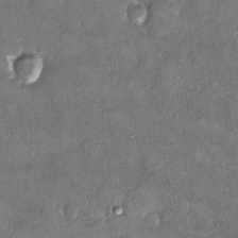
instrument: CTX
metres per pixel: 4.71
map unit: HNhu
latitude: 3.8961
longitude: 7.1998
